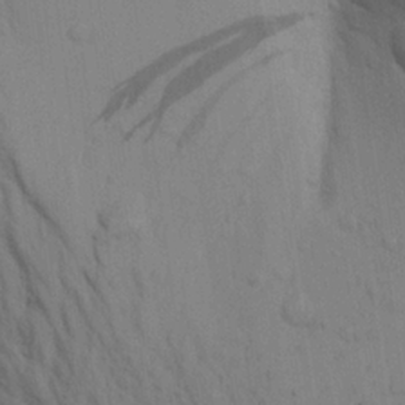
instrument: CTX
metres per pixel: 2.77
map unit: Aa
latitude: 21.9528
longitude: -148.2711
